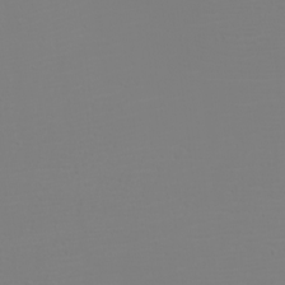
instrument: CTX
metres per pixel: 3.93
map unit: eHh
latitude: -5.4076
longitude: -84.2145
